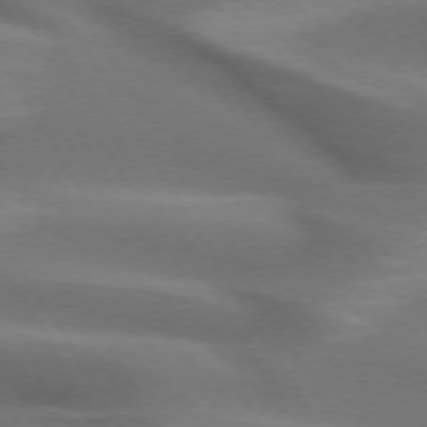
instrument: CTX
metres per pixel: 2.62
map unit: lApd
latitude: 72.7813
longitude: -51.8205
